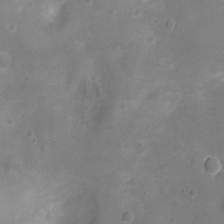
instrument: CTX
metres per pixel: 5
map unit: Ht
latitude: -4.8030
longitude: -15.8206
